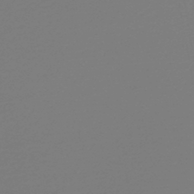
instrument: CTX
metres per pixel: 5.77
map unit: lHb
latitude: -46.3306
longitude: 65.7478
